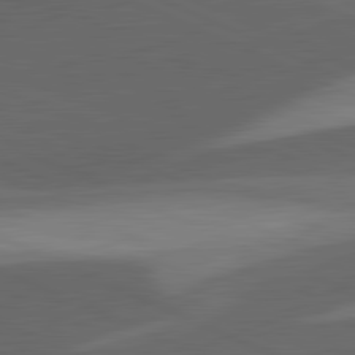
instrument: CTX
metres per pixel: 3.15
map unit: lApd
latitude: 81.7639
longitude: 126.4251
